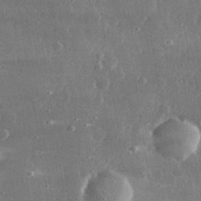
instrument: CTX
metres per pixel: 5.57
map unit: lHvf
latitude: 30.9136
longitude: -89.9339
